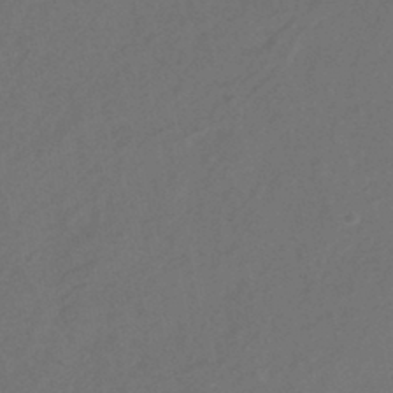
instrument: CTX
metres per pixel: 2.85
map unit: HNhu
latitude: -43.8233
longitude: 91.1431
